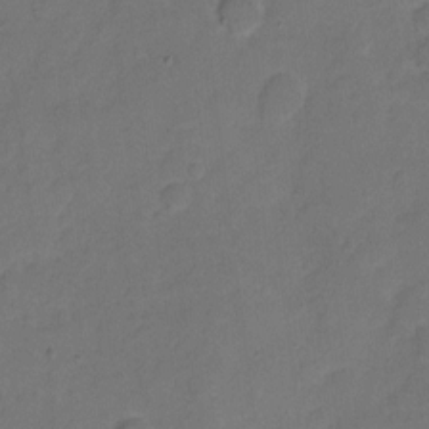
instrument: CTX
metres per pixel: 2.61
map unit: Hto
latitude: 5.2915
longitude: -61.3481
